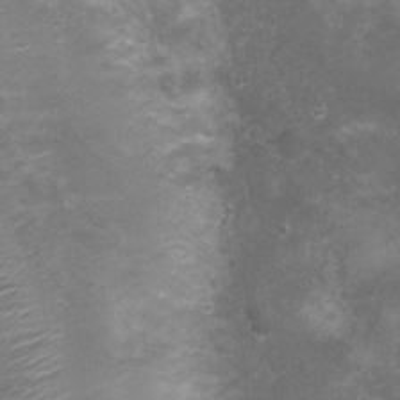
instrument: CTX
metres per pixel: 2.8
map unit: Nhu
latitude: 3.3670
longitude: -17.5560
